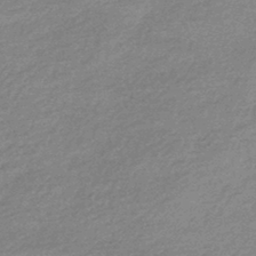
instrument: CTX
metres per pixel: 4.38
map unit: HNhu
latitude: -43.2753
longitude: 93.1998
